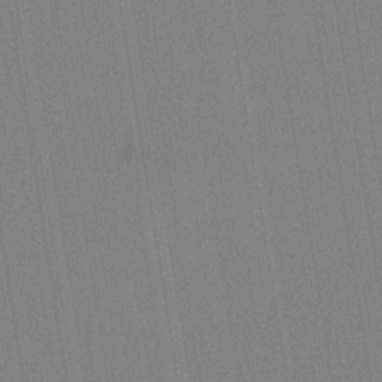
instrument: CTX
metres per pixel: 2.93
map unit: HNb
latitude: -34.2173
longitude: 54.8030
